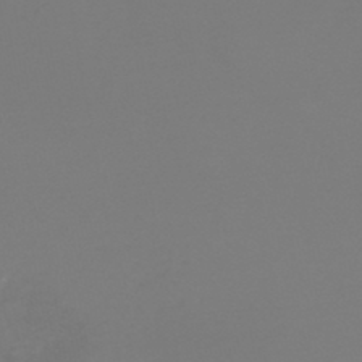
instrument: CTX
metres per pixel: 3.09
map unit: lHb
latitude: -46.3117
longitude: 75.5777
